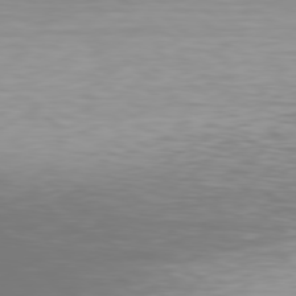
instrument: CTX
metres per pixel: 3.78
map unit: Hpe
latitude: 78.3468
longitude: -169.7450
